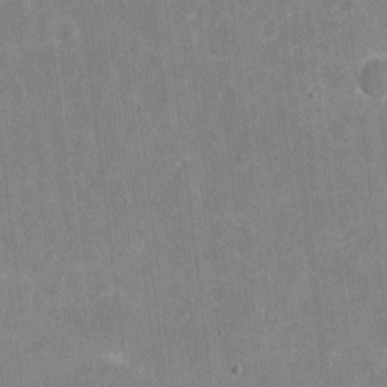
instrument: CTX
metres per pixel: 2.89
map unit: eHh
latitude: 4.6113
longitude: -66.9891
